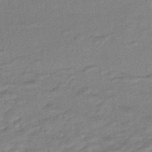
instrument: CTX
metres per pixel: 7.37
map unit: HNhu
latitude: -45.9178
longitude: 90.9542
